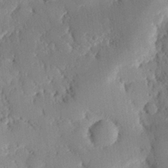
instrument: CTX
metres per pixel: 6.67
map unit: eHh
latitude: 27.9339
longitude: -81.1592
